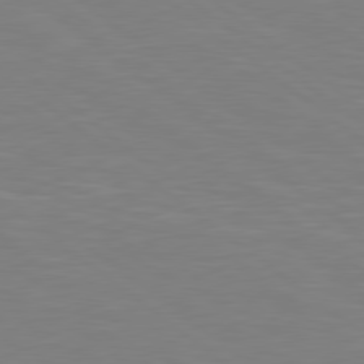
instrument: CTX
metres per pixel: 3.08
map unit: Hpe
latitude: 78.8758
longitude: -148.6113
